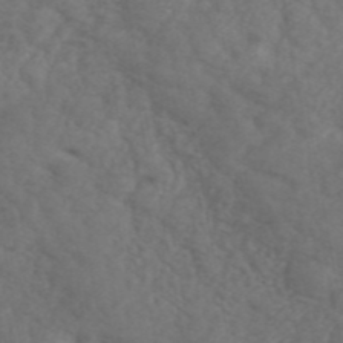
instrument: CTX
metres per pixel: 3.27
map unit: ANa
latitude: 42.5735
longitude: 52.7841
